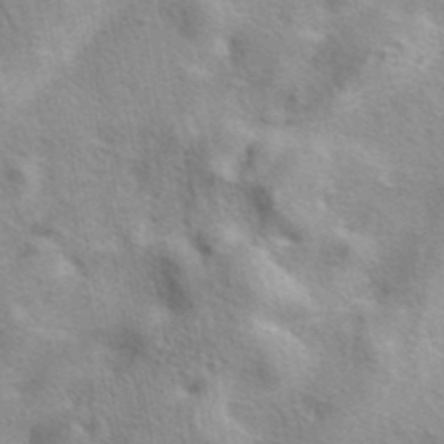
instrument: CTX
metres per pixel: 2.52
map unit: eAb
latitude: 41.7260
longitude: 103.7100
